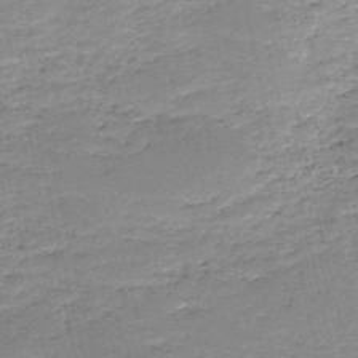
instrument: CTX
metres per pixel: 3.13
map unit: HNb
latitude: -50.0850
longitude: -41.0269
